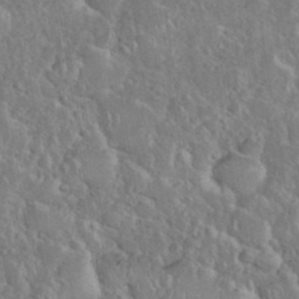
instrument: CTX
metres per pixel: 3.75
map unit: eHh
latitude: 37.3482
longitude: -61.2159
